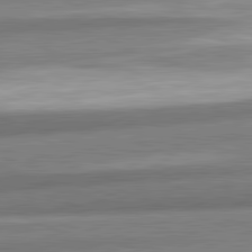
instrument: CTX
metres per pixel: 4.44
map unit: lApd
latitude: 82.1577
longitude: 179.2754
